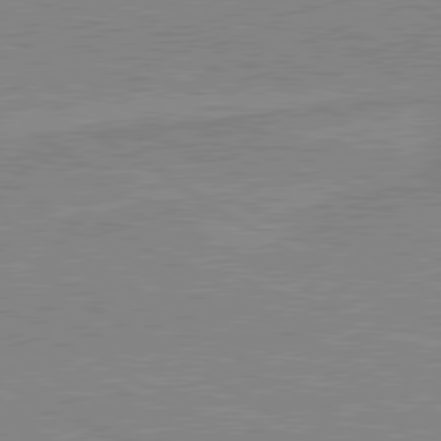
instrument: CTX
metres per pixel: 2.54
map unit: lApd
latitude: 80.1389
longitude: 169.7099
